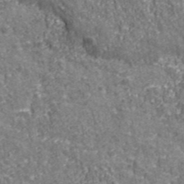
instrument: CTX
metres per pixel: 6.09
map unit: eHh
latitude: 43.3482
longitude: -91.0836
